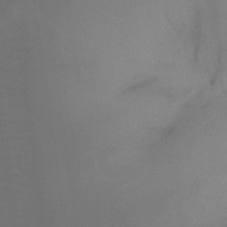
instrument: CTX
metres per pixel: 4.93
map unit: Ht
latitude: -7.2943
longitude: -30.5357
